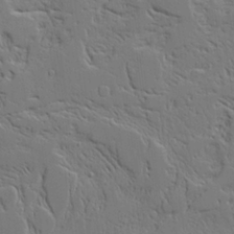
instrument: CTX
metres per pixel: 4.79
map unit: Aa
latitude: 19.5560
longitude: -126.3656
